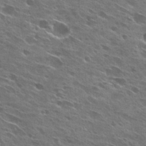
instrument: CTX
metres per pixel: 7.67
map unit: Hto
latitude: 27.9150
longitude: -44.3467
